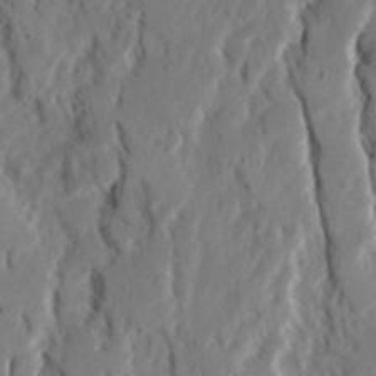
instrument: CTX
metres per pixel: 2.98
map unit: Ave
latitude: 22.9136
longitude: -131.2537
